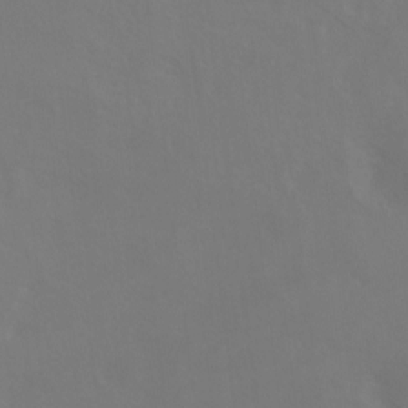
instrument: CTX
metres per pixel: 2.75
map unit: Ht
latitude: -10.7274
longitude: -34.5923
